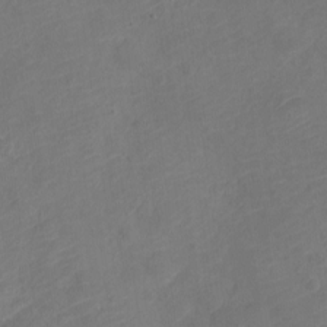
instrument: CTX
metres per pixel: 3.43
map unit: Nve
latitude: -17.4833
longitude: 106.8030
